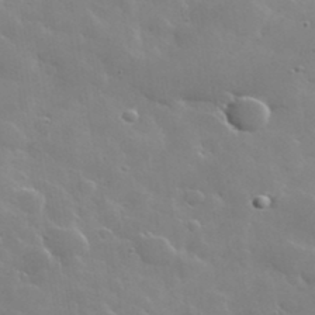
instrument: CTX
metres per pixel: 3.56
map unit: lHvf
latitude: 36.1011
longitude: -91.3860
